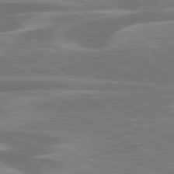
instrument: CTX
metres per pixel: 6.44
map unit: lApd
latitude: 79.7450
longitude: -126.5924
